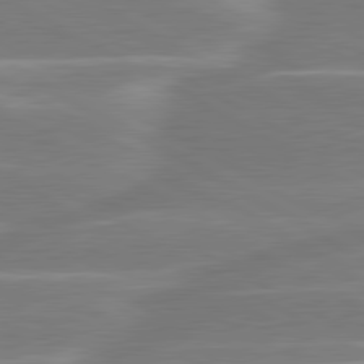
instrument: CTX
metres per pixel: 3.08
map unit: lApd
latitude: 80.8380
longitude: -128.2522
